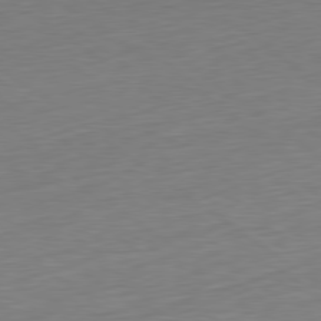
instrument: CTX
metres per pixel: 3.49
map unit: Ap
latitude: -80.2551
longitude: -69.7072
